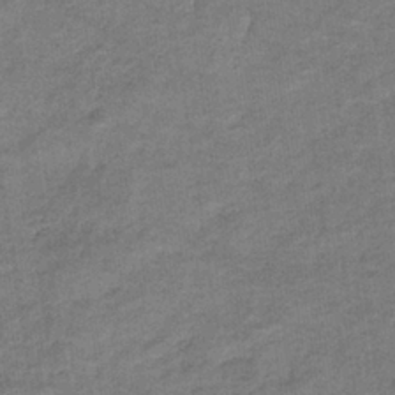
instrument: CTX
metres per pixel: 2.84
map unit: eHb
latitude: -36.7274
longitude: 77.1431
